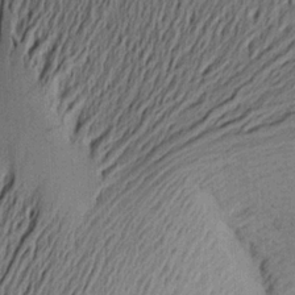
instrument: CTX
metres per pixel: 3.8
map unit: Aa
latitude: 20.3279
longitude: -144.1200
